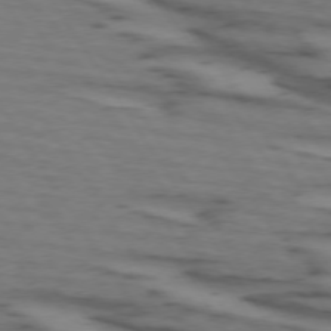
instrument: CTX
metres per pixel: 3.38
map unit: lApd
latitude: 73.5183
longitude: -71.1592
